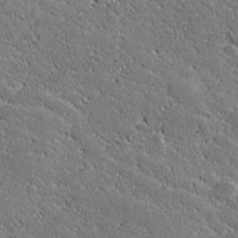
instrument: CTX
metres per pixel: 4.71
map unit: lHvf
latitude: 27.2159
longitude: 141.9178
